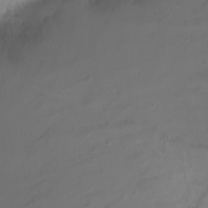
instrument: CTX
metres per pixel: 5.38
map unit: Nhu
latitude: -10.5574
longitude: -75.1592
